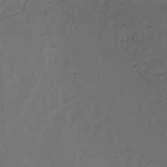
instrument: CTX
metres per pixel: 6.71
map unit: eHh
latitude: -43.1809
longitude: -32.8002
